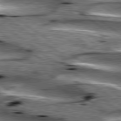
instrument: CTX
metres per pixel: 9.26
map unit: lApd
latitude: 79.7828
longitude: -48.8002
